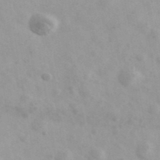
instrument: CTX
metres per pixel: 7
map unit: Ave
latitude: 39.5182
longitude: -106.9514
